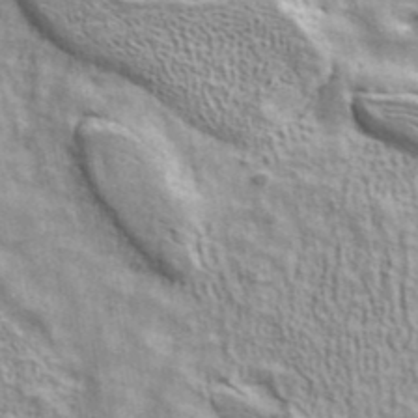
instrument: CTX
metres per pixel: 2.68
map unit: ANa
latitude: 41.5749
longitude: 17.3132
